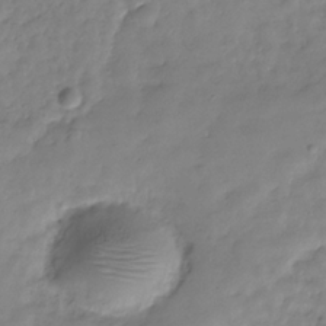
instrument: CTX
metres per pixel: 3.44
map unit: Hve
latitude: -31.8044
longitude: 91.6155
